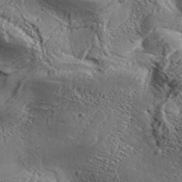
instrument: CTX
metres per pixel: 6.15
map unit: Aa
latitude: 34.2333
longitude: -135.2537
